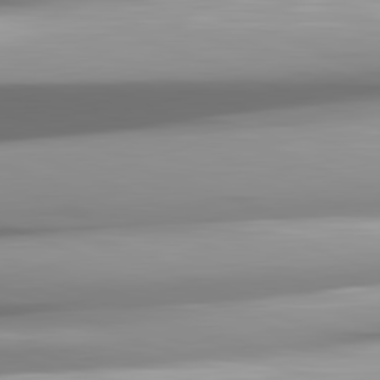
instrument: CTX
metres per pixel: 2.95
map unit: lApd
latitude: 82.0444
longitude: -147.8962
